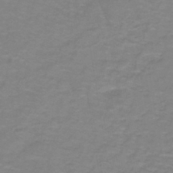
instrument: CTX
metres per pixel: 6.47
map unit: lHb
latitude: -41.8989
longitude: 56.1606
